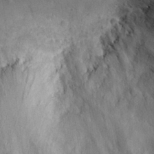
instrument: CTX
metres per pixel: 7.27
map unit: eHh
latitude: 28.3845
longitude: -74.8191
